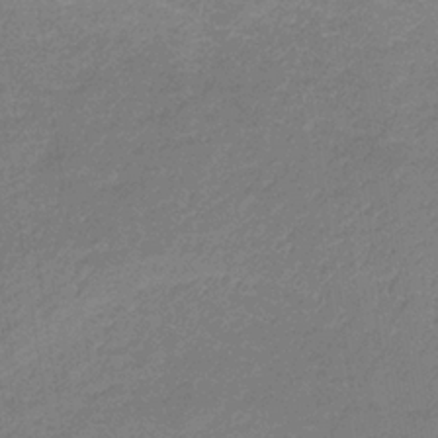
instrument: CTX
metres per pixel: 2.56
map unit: lHb
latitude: -34.4818
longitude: 70.1228
